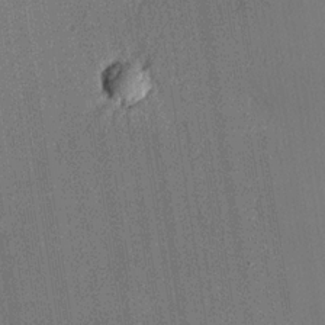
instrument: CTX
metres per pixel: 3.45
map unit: lHvf
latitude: 20.6302
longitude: 145.1431
